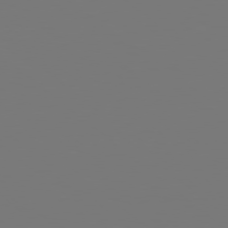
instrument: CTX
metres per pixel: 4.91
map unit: Hpe
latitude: 78.3279
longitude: -163.7639
